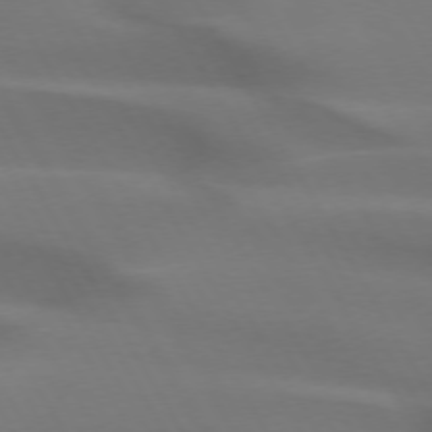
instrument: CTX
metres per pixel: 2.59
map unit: lApd
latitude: 72.9136
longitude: -49.8961
